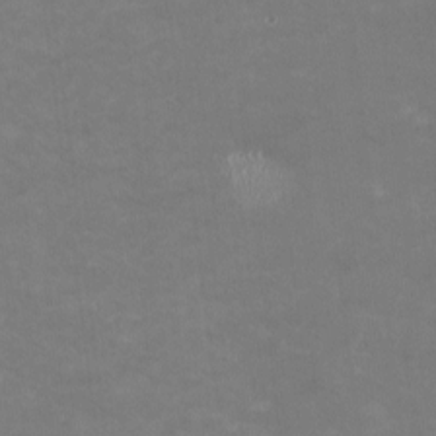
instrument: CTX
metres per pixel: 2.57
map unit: HNhu
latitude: -0.7086
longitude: -3.8394
